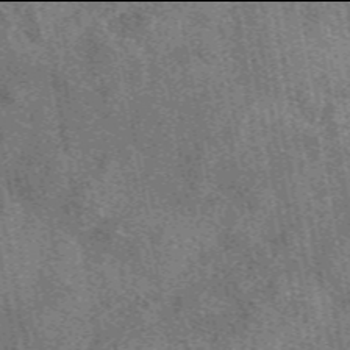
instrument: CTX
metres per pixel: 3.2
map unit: eAb
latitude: 49.9906
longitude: 115.3321
